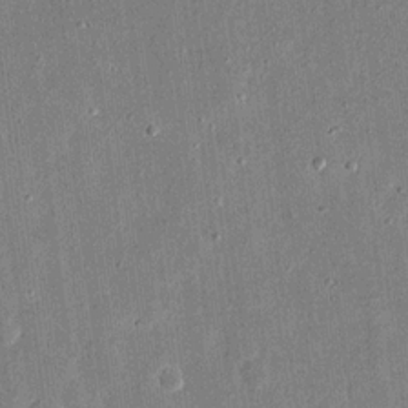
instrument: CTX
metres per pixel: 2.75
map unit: eHh
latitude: 17.3104
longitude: -70.6679
